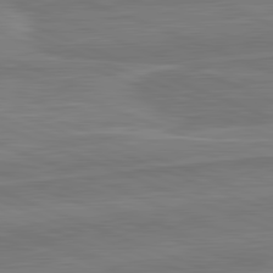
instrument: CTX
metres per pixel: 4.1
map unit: lApd
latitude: 82.1766
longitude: 141.4832
